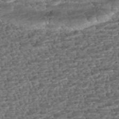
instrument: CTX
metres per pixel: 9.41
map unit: HNhu
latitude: -46.0472
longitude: 105.8989
